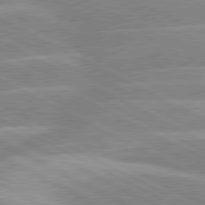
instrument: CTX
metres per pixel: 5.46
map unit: lApd
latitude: 80.4790
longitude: -125.3481
